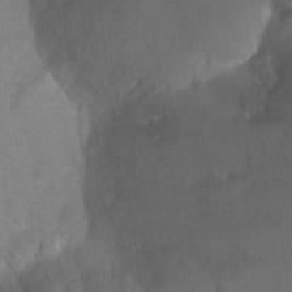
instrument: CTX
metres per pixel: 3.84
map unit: Ht
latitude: 0.2333
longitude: -38.5735
